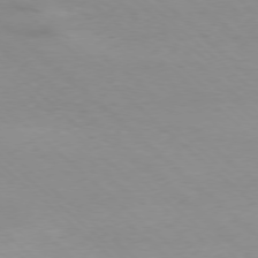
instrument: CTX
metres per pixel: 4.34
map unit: Ap
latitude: -77.8800
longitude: -90.1389
